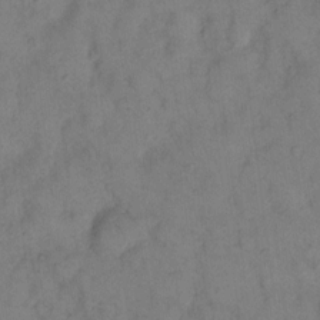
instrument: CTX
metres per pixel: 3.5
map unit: eHh
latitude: 12.8569
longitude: -63.2537
